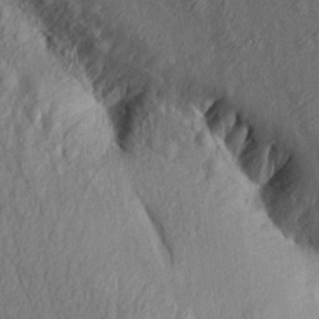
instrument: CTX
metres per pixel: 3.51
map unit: Aa
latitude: 14.7436
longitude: -143.8206
